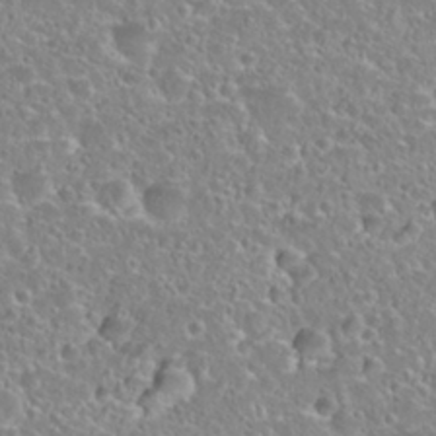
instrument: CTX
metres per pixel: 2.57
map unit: Hto
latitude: 27.4427
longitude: -50.9702
